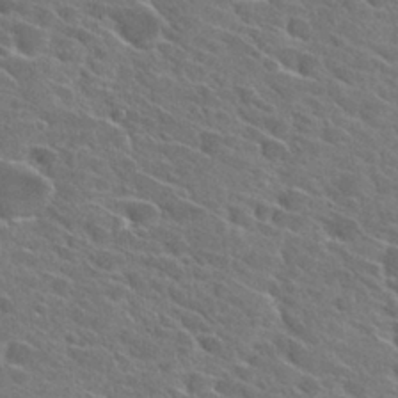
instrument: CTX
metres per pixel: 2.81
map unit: Hto
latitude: 27.5938
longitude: -42.6680
